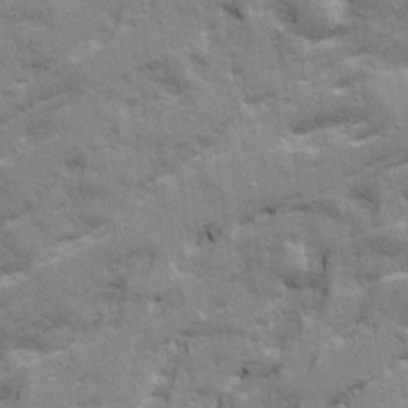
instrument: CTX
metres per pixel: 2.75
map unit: Ave
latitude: 21.4238
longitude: -130.3846
